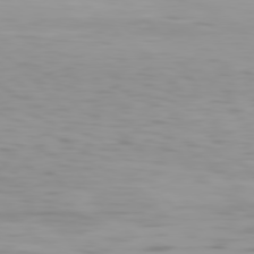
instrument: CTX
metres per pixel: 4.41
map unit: Hpe
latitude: 78.2523
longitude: -167.6127
